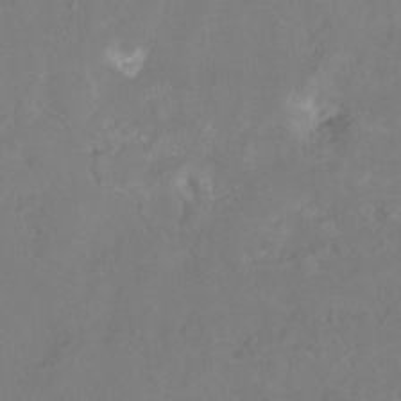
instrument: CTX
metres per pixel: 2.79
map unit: Hto
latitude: -13.8234
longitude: -43.1592
